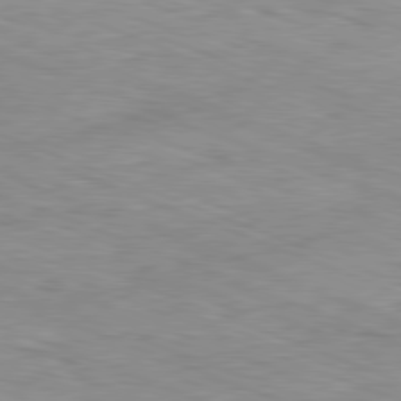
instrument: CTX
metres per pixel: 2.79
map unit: Ap
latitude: -81.8423
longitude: -69.7072
